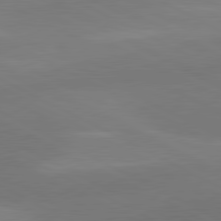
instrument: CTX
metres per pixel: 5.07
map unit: lApd
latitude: 80.8947
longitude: 127.1431
